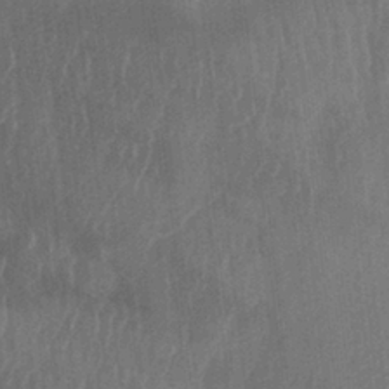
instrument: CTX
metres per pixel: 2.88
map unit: lAa
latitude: -6.8408
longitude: -128.9702
